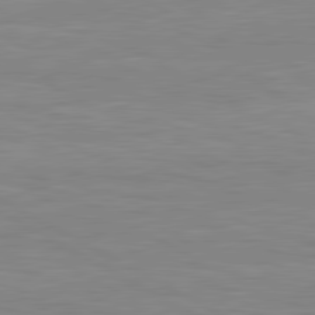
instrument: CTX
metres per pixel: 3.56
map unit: lApd
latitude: 80.8002
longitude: 171.4077
